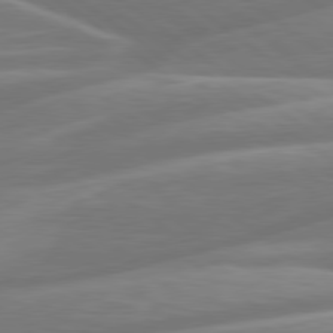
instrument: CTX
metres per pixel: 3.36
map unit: Hpe
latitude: 79.2348
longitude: -126.4790
